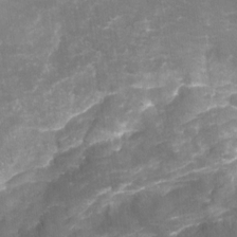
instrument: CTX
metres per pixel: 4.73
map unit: Nhu
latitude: -29.0864
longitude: -64.1200
